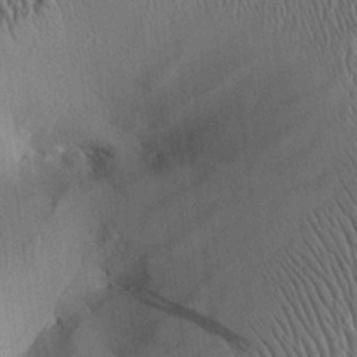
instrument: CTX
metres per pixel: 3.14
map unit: Aa
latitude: 25.0836
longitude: -135.6694
